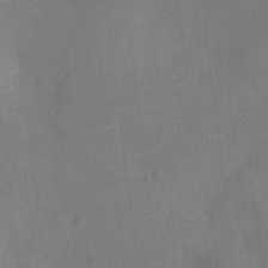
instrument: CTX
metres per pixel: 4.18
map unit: Ht
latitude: -10.0850
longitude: -23.6127
